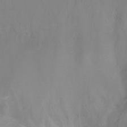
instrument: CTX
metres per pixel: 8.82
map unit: Ht
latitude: -17.2754
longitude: -46.3468
